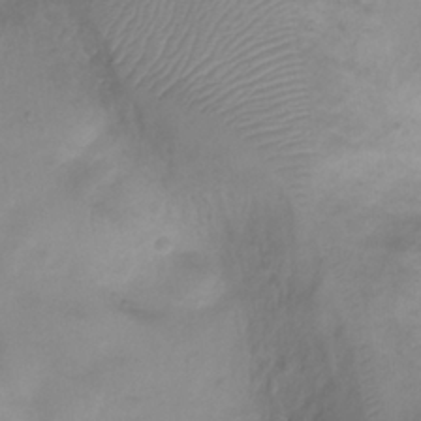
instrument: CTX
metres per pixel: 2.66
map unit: Ht
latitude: -0.7653
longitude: -19.5749
